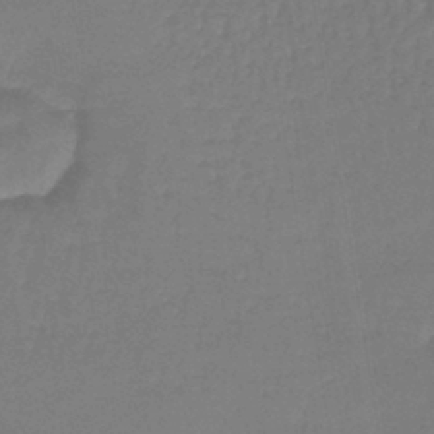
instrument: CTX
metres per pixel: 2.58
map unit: lHb
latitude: -42.6329
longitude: 59.8989
